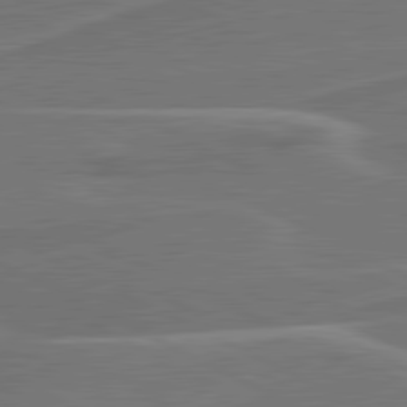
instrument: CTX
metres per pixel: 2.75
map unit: lApd
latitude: 81.1592
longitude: 128.2173
